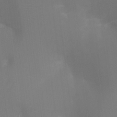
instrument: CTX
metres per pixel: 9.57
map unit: Ht
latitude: -16.6141
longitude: -41.9906
